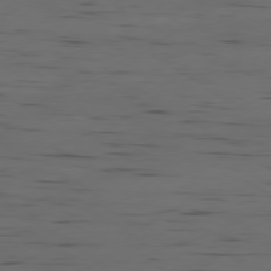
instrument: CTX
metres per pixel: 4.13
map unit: Ap
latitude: -79.8989
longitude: -61.8583
